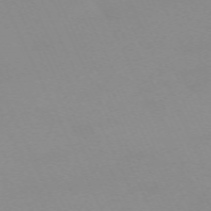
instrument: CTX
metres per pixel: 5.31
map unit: Hpe
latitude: -70.3495
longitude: 16.0661
